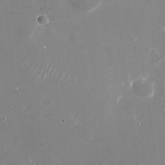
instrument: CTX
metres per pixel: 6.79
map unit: Nhu
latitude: -28.7841
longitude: -68.9136
